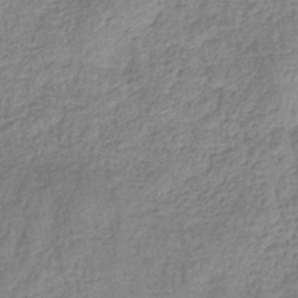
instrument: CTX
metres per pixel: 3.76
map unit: eHb
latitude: -32.4629
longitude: 75.1054
